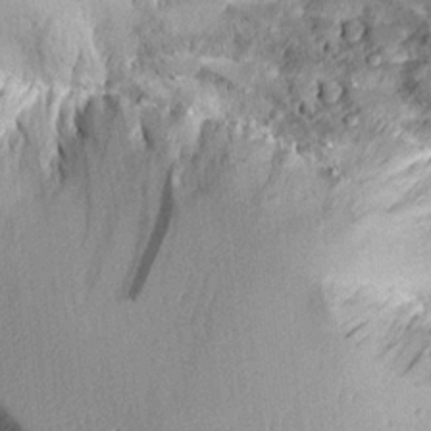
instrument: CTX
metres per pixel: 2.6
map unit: Aa
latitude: 11.7072
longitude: -126.0444
